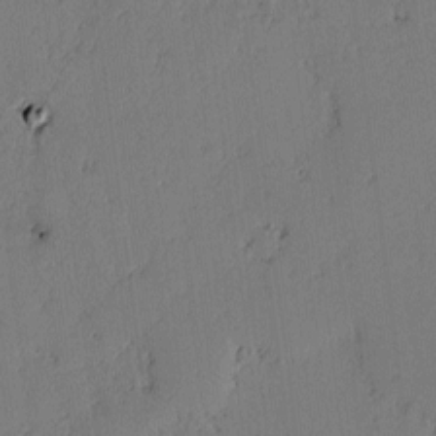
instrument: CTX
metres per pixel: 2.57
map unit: lAvf
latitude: -2.3306
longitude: -106.8758
